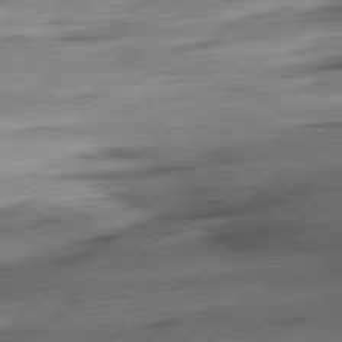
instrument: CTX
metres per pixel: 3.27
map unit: Ap
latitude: -80.7274
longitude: -68.1011
